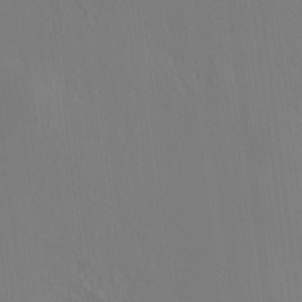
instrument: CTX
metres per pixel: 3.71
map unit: HNhu
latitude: 7.5938
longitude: 15.0487
